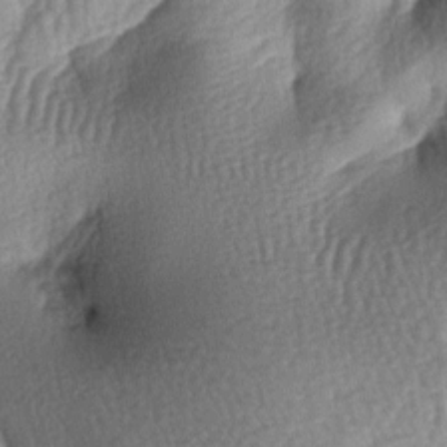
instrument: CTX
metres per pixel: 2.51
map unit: lAa
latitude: -7.5210
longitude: -127.9717
